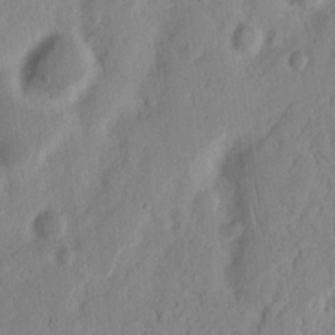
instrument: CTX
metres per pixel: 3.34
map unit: Nhu
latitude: 15.5938
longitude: -73.7261
